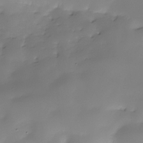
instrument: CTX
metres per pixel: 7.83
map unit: Hve
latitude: -28.7085
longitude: 91.6911
